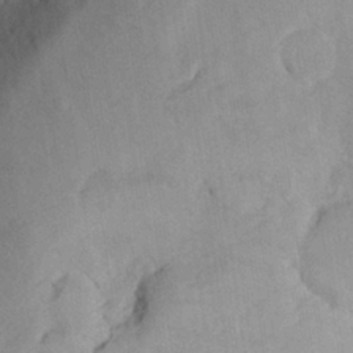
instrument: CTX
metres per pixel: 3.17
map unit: Aa
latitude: 25.9339
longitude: -146.5168
